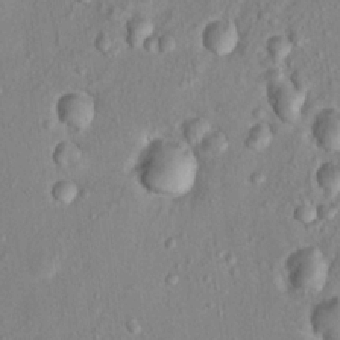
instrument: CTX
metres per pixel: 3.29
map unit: Nhu
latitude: 13.3860
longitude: -36.7813
